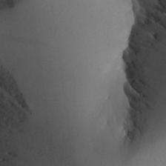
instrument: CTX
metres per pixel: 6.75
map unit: Aa
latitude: 26.5168
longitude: -133.4426
